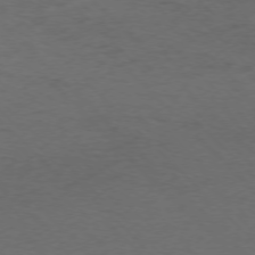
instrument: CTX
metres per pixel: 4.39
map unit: Ap
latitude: -75.7667
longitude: -78.6113
